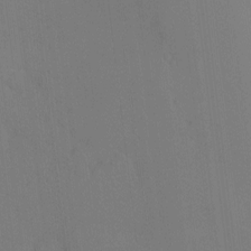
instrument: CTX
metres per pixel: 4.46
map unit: eHh
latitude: 0.1011
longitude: 17.3321
